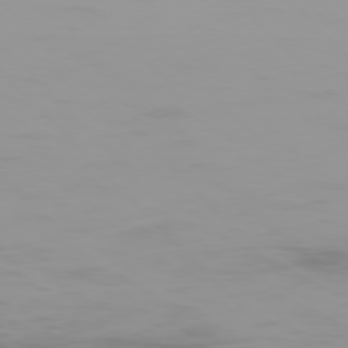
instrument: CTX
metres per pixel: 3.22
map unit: Ap
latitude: -77.6533
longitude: -73.2726
